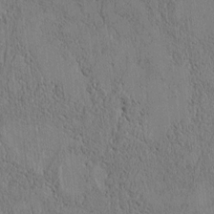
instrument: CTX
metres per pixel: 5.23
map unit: Htu
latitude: 3.7449
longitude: 151.5777
